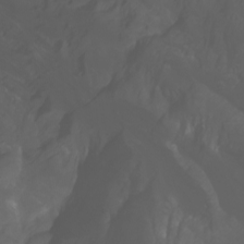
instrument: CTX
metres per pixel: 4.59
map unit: Ht
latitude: -3.8611
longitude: -61.7638
